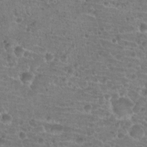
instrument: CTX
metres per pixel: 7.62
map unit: Hto
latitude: 19.6694
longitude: -42.1389
